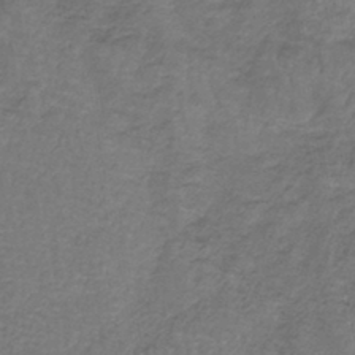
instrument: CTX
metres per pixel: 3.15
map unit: lHb
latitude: -42.6896
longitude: 62.3117
